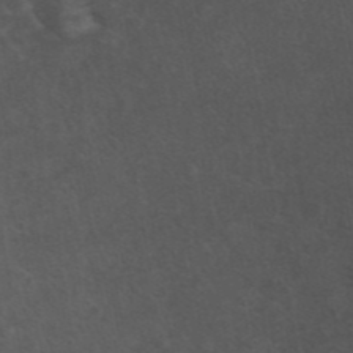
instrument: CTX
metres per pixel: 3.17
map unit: ANa
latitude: 42.4979
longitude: 14.4251
